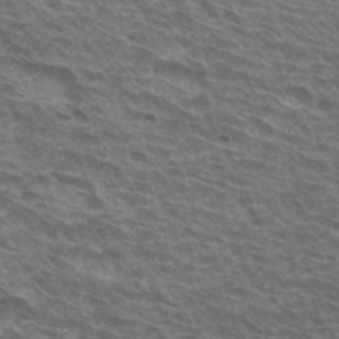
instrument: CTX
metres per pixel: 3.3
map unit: Hto
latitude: 33.8583
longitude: -41.1592
